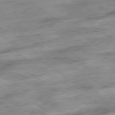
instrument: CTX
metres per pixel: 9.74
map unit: Hpe
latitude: -79.0297
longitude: -16.7813
